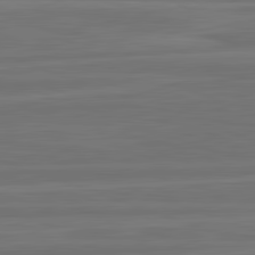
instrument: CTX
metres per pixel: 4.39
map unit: lApd
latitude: 82.5167
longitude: -175.5371
